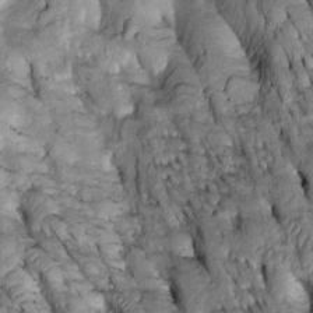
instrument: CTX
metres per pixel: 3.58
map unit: Htu
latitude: -2.0472
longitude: 151.5021
